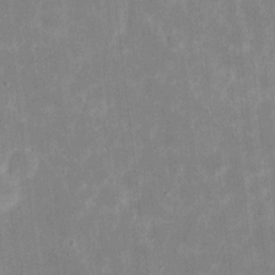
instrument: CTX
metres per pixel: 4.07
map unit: eHh
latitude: 6.8758
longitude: -69.7450
